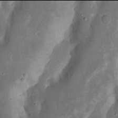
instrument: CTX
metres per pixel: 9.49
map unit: Nhu
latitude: 17.9906
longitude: -73.9717
